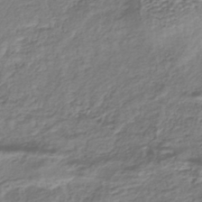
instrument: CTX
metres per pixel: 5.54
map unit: lHb
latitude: -39.8611
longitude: 71.7478
